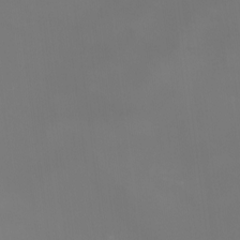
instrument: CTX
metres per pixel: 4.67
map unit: Nhu
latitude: -8.0283
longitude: -84.4790
